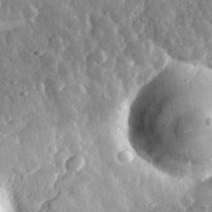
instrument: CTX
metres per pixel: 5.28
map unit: eHh
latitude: 33.2726
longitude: -79.5371
